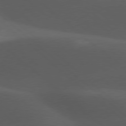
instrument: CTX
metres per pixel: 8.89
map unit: lApd
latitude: 77.8016
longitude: -55.0269
